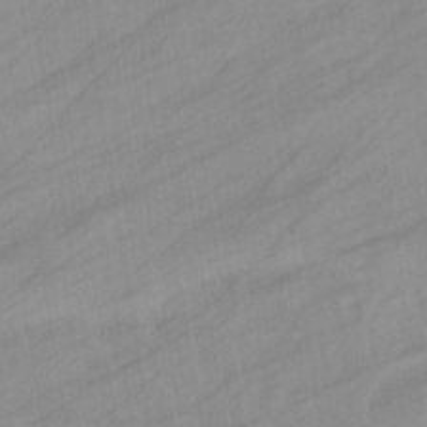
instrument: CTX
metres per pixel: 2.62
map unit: eHb
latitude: -39.5777
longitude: 81.8423
